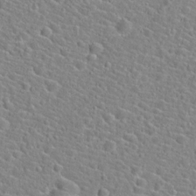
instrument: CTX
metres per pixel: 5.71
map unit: Hto
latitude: 21.8773
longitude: -44.8569
